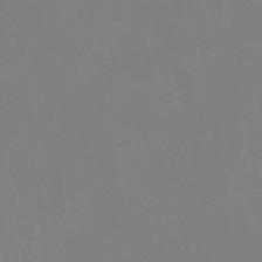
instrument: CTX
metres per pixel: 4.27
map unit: Hto
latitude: -7.4643
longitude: -38.6301
